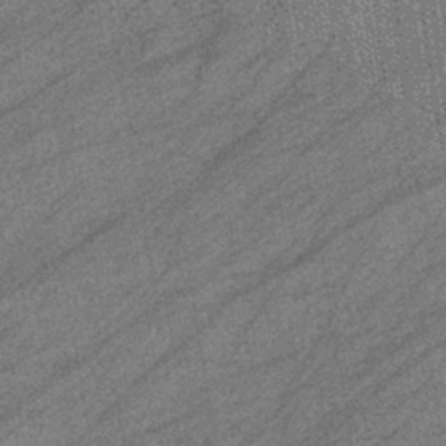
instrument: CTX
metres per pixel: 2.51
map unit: eHb
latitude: -40.1417
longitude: 82.2550
